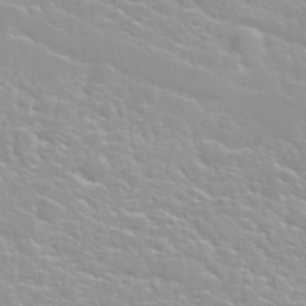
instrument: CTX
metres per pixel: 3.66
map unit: Nhu
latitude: 30.5735
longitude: -50.6112
